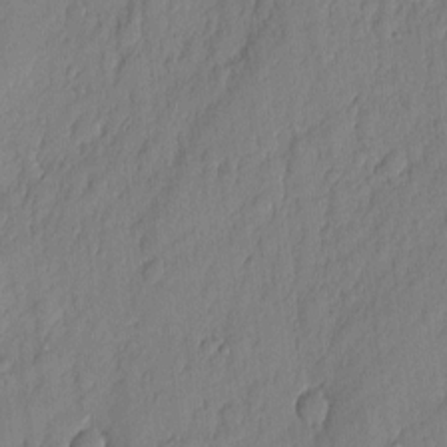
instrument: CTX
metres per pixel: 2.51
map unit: eHh
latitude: 3.9528
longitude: -76.4034
